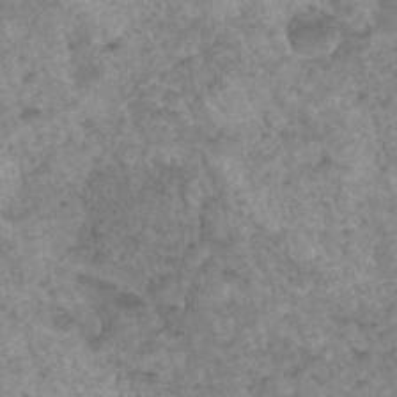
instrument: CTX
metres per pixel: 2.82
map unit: Hto
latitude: 34.0822
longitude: -49.4993
